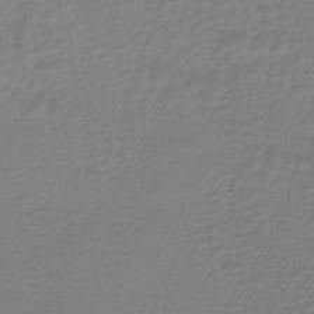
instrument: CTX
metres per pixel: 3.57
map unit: HNhu
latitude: -47.0486
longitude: 96.0850
